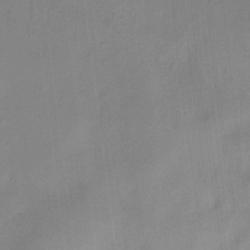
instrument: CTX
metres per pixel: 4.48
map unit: HNhu
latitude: -27.6721
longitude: 74.8030
